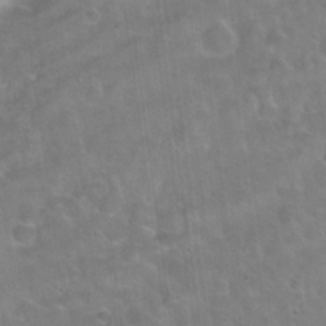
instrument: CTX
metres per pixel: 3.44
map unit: Hto
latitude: 22.2522
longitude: -51.5938
